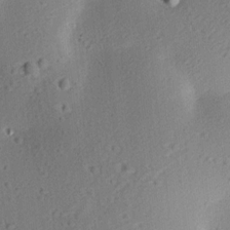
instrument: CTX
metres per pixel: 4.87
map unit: Aa
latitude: 12.3845
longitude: -143.1403
